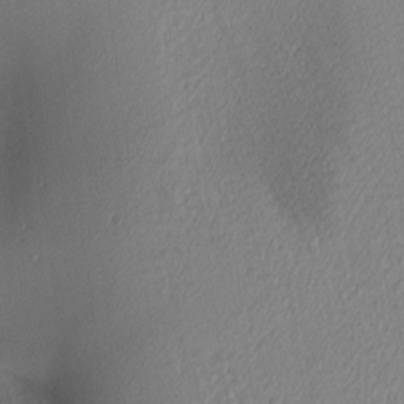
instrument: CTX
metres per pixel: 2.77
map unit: lAa
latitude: 3.3481
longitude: -116.1011
